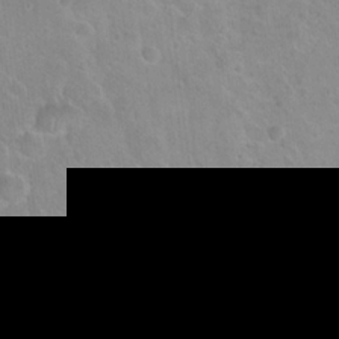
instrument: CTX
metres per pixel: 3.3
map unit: Hto
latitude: 21.3482
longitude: -50.7435
